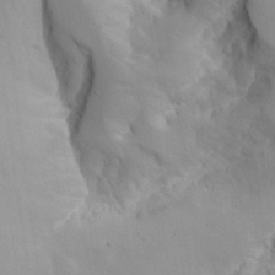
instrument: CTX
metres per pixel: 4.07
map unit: Aa
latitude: 24.4034
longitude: -127.8772
